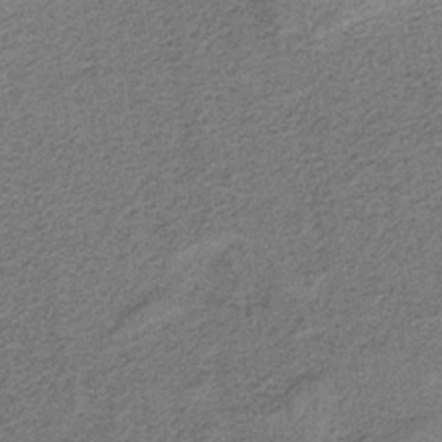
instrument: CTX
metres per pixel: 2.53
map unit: HNb
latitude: -35.7478
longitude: 54.0661
